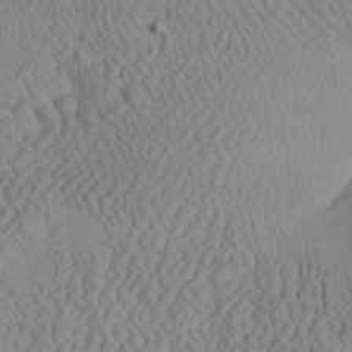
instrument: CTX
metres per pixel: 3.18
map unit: Aa
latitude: 25.3481
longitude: -134.3656
